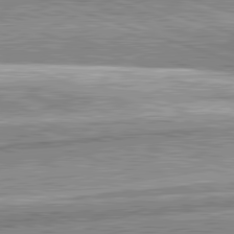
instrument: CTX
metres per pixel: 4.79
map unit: lApd
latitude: 82.3656
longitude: 167.6344
